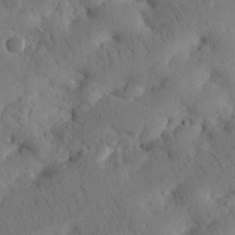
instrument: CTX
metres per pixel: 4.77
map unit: Nhu
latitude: 21.5560
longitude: -73.9906
